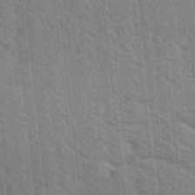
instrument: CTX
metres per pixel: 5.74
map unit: Ave
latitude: -9.1620
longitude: -123.3104
